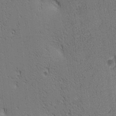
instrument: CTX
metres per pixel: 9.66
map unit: lAa
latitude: 12.6680
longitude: -107.6694
